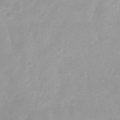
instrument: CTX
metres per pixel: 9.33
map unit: Htu
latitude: 3.5182
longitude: -22.1200
